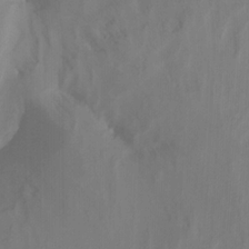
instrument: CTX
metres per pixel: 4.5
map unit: Nhu
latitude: -7.5021
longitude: -52.4034
